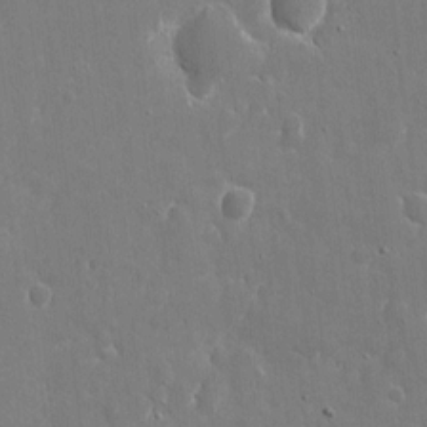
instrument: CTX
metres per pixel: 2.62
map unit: eHh
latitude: 9.0459
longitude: -70.0444
